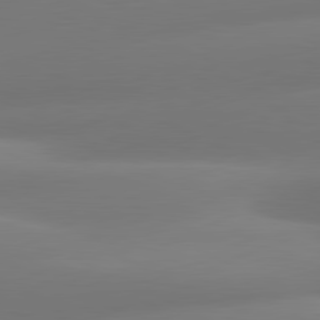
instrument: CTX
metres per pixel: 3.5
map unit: lApd
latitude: 80.7813
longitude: -160.4601
